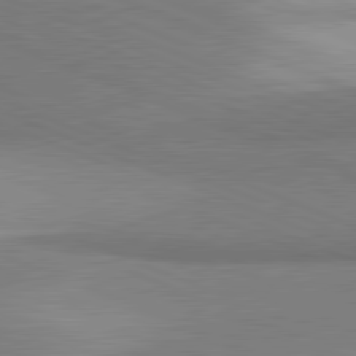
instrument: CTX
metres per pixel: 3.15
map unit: lApd
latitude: 81.6316
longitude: 160.0661
